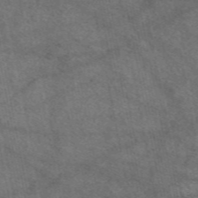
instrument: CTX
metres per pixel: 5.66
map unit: eAb
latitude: 49.1403
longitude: 111.6344
